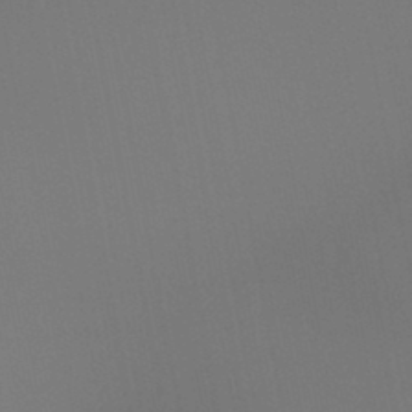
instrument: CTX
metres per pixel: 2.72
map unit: HNb
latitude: -44.4818
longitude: -44.1766
